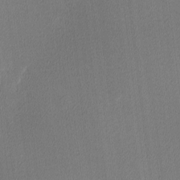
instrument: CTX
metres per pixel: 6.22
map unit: Ave
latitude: 3.5749
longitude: -113.6694
